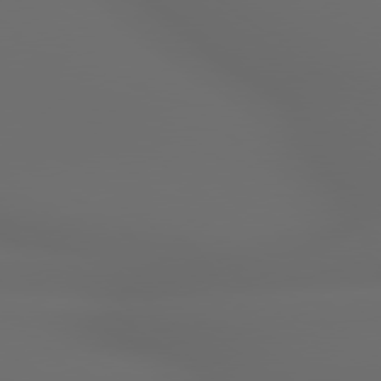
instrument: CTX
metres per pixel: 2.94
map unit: lApd
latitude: 79.2915
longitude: -163.5183
